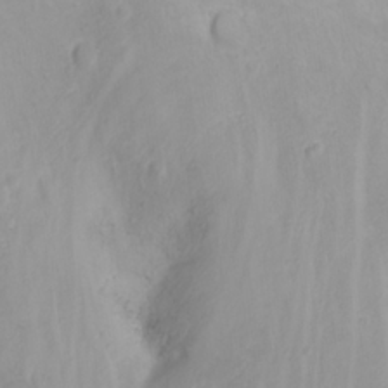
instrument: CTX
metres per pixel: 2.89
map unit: eHh
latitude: 23.2348
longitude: -60.8758
